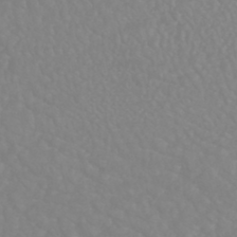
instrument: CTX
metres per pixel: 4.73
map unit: HNhu
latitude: -46.4251
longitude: 97.3510
